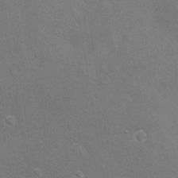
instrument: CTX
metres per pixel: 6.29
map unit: eHh
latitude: -3.3320
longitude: -75.5560
